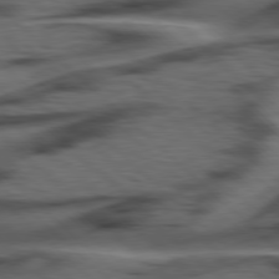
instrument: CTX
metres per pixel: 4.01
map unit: Hpe
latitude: 77.9339
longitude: -155.4615
